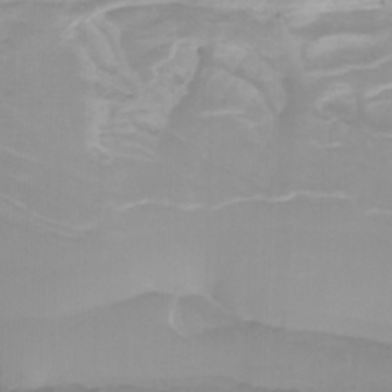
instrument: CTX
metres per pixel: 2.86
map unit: Nhu
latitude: -5.4076
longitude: -77.0647
